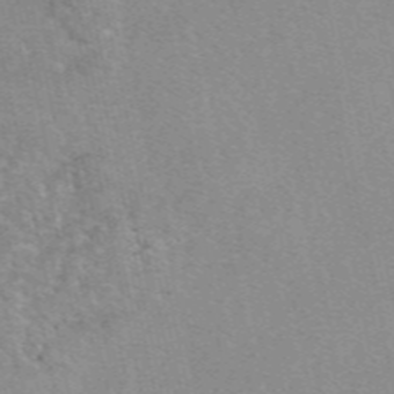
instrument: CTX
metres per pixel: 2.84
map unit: eAb
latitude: 49.8772
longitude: 105.8989
